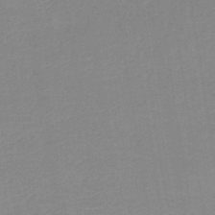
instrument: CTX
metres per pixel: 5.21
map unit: HNb
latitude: -49.6155
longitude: -48.7435
